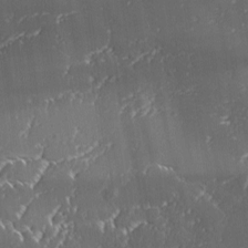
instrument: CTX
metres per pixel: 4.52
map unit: Ave
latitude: 1.1025
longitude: -113.7449
